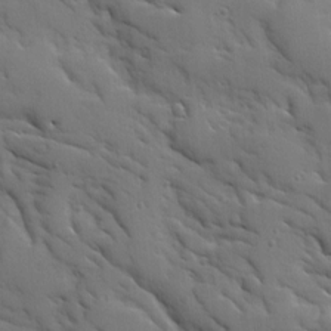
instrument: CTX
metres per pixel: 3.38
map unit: Ave
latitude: 9.2726
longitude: -102.9702
